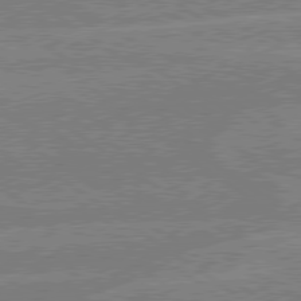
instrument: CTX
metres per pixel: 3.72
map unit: Hpe
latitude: 79.0459
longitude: -132.4790
